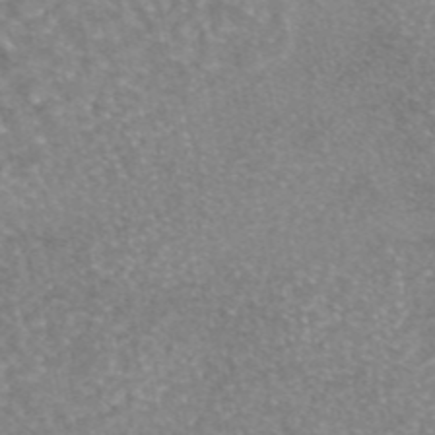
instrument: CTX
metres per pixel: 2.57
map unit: eAb
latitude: 45.3859
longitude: 104.6140
